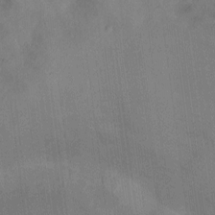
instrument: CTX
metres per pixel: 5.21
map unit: Ht
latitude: -4.8219
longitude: -14.8191
